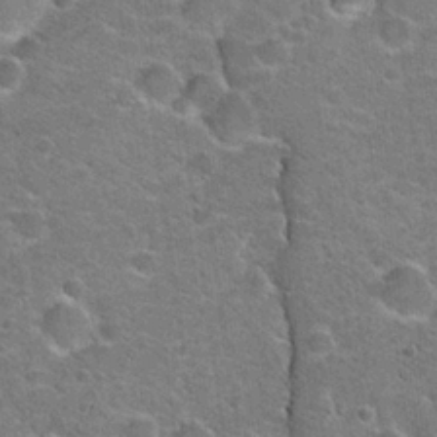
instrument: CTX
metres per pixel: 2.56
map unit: Hto
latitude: 20.9892
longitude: -49.0081
